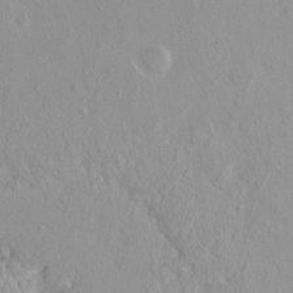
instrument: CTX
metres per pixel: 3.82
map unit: HNhu
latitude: 3.1781
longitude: 7.1620
